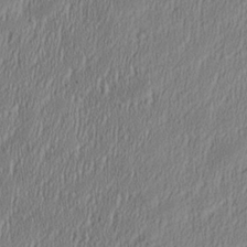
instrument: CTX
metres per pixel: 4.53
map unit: Aa
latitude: 28.2333
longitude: -137.8395
